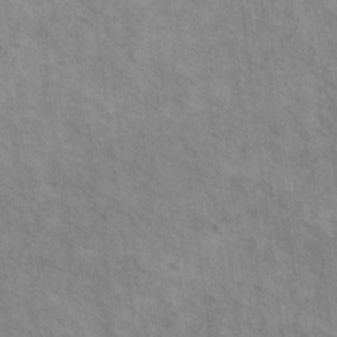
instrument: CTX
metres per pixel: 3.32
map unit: Hto
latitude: 14.4790
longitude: -37.8772
